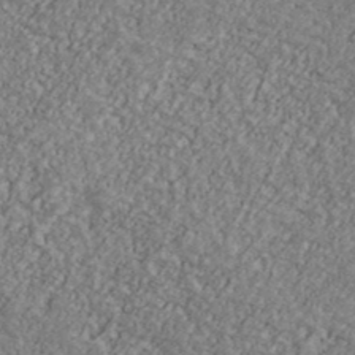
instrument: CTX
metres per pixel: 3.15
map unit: Ave
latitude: 41.0458
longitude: -111.1592
